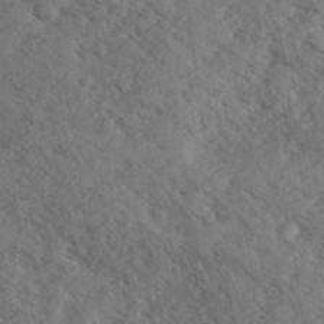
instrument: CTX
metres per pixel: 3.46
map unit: eHh
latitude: 35.4048
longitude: -140.4034
